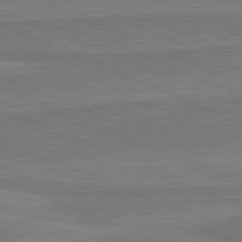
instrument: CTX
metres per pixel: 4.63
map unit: lApd
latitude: 81.5749
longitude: 168.2739
